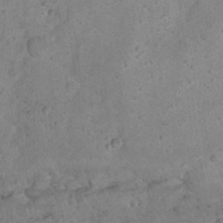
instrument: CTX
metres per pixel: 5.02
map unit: Nhu
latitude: 22.6490
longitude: -67.9717
